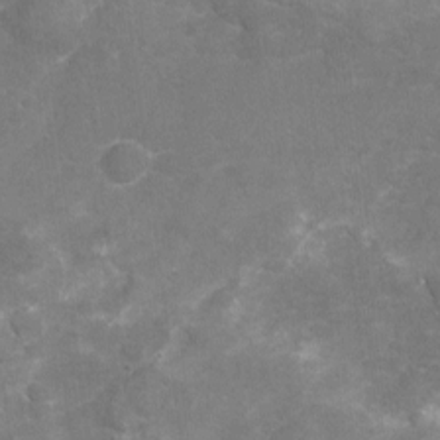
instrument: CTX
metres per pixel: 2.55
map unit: Nhu
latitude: -18.5196
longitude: -56.8946
